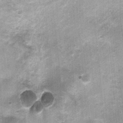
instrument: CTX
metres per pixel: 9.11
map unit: Nhu
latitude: 0.7624
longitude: -16.9891
